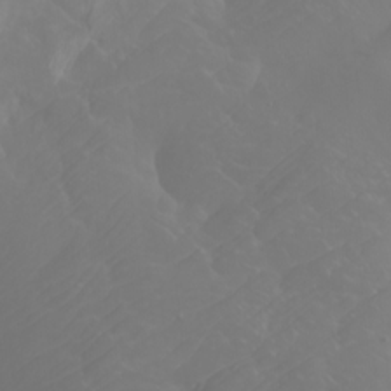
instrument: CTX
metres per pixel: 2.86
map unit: Htu
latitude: -4.4629
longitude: -88.4412
